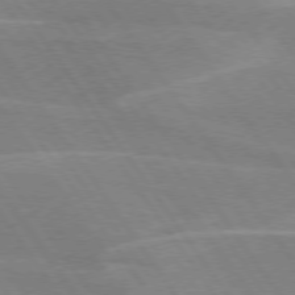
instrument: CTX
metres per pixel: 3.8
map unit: lApd
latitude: 74.7624
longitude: -66.7246
